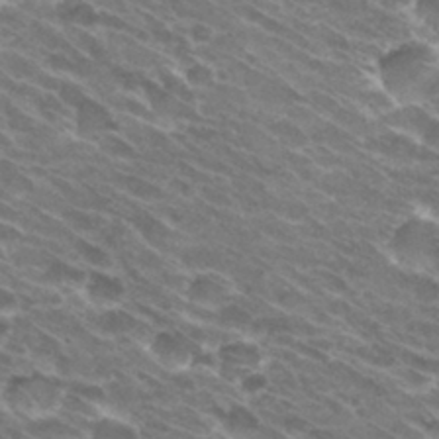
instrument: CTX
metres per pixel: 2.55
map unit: Hto
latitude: 31.5371
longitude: -43.8961
